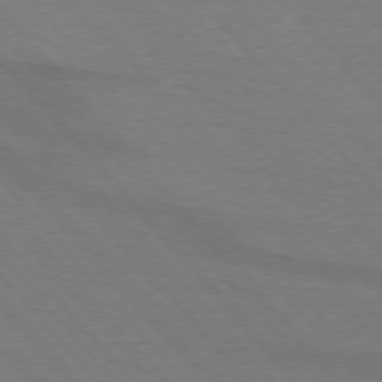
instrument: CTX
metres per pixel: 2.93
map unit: lApd
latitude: 75.3482
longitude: -81.2348
